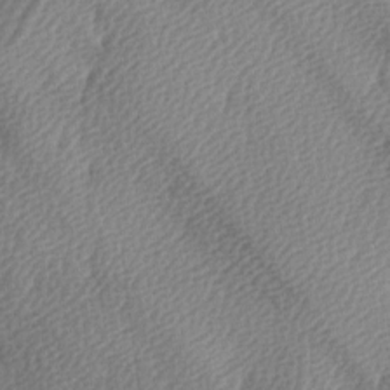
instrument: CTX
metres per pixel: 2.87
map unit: lAa
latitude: -5.0486
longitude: -121.3104
